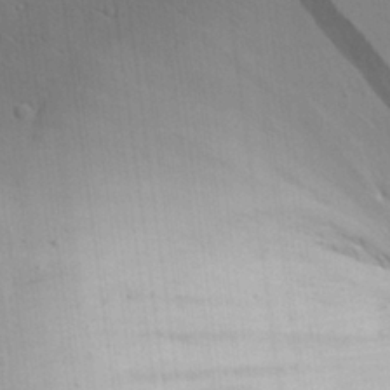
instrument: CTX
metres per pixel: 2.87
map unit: Aa
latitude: 25.3103
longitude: -137.1026
